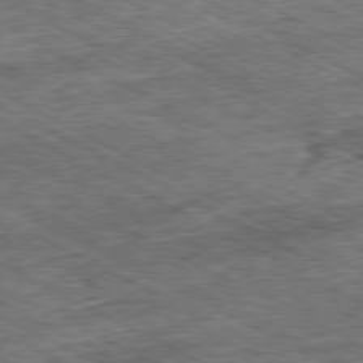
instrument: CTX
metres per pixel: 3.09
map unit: Ap
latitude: -80.5196
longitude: -84.5735
